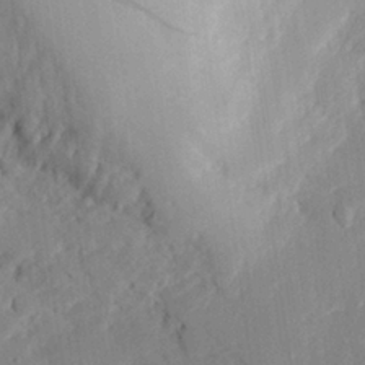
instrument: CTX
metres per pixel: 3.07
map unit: eHh
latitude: 27.5560
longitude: -79.8206
